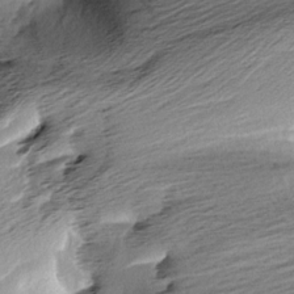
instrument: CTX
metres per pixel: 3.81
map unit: Aa
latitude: 6.1389
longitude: -137.0837
